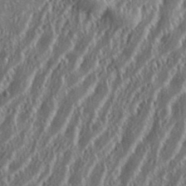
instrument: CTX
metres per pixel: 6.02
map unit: eHh
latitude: 34.6679
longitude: -132.2712
